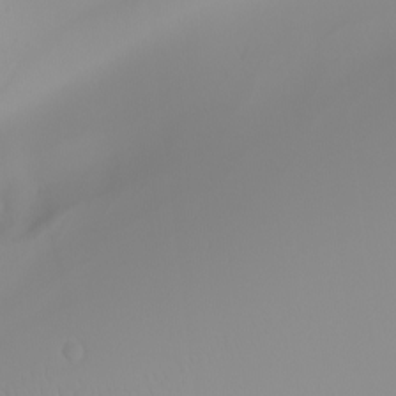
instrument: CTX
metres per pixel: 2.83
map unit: Nhu
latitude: -8.0661
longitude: -95.9906
